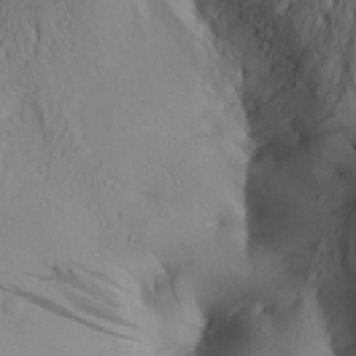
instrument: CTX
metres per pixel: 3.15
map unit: Aa
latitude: 29.1970
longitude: -134.0633
